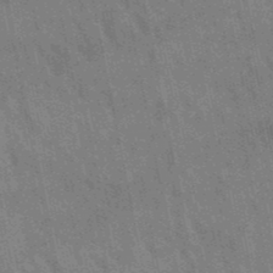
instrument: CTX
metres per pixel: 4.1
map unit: lHb
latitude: -48.5385
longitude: 73.7288
